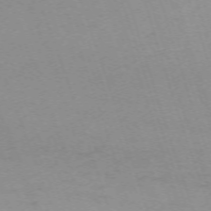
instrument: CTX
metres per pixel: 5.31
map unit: Nhu
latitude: -68.0283
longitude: 37.7666
